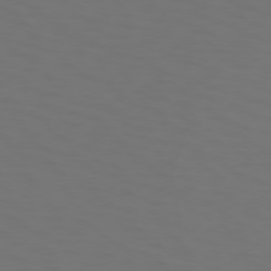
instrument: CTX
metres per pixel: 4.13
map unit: Hpe
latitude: 74.0822
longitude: -125.4237
